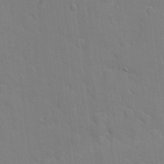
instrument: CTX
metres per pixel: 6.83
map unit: eHh
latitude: 4.6490
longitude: -67.1970
